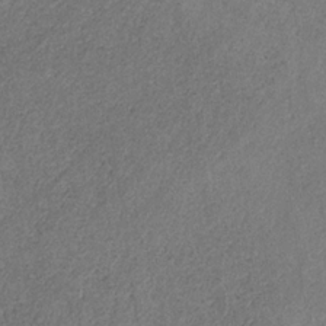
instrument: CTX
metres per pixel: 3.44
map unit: HNb
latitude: -32.2362
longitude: 58.4251
